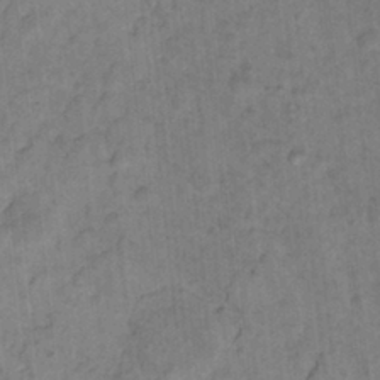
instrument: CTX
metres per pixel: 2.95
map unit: Hto
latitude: 12.6680
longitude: -36.3279
